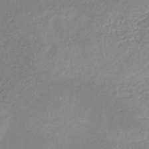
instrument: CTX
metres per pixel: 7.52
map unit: HNb
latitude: -31.8044
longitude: 61.7667
